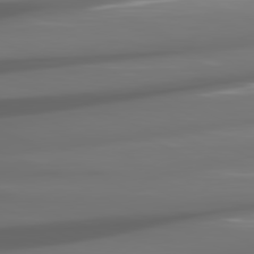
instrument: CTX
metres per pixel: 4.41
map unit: lApd
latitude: 81.0080
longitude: -141.7071
